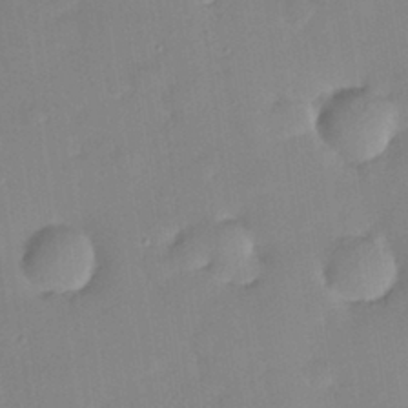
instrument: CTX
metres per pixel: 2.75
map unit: HNhu
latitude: 6.8002
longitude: 13.6344
